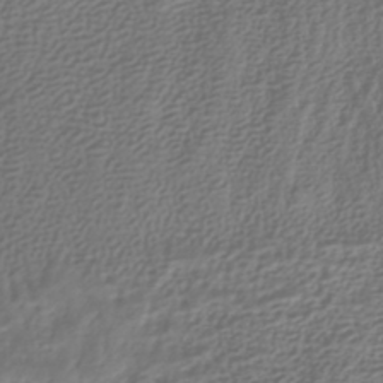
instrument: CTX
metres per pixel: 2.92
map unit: HNhu
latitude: -42.8030
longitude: 102.4440
